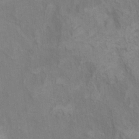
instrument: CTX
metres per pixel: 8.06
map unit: Ht
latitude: 5.3859
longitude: -37.2726
